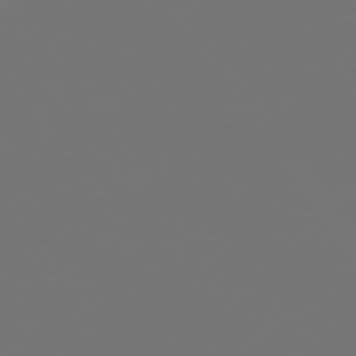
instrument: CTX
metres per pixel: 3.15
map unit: Hpe
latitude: 74.8569
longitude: -124.4412
